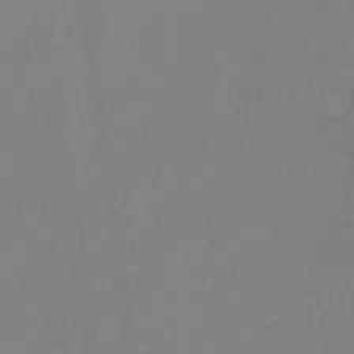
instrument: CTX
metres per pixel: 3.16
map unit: HNb
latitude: -31.7099
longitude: 60.1606
